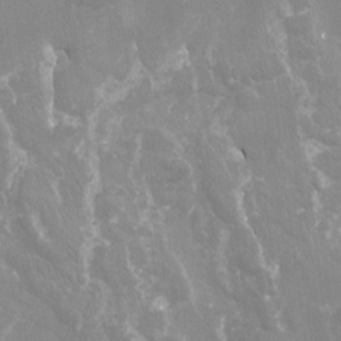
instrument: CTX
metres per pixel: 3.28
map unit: Nhu
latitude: -14.1795
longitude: -59.2348
